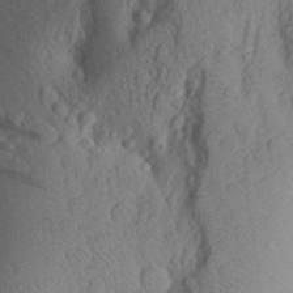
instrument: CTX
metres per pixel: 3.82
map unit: Aa
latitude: 27.8017
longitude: -148.2711
